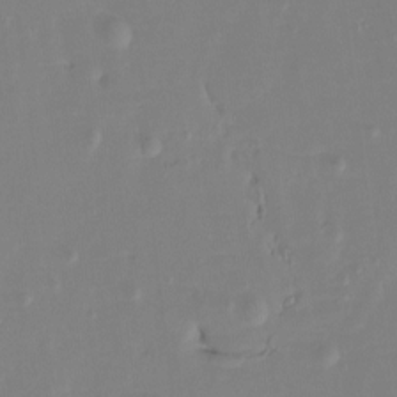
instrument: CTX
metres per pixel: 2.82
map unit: Hto
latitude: -8.4251
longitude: -43.7450
